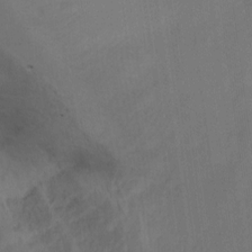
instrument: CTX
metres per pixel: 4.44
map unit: Ht
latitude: 2.4601
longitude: -28.3467
